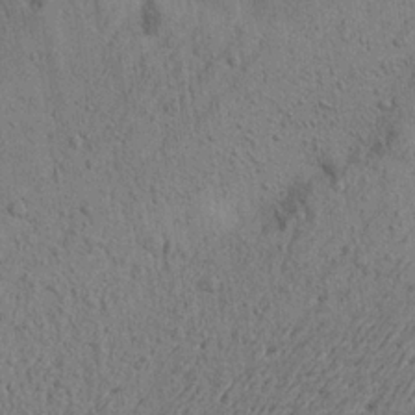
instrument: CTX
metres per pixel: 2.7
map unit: Aa
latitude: 22.4790
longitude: -144.3845
